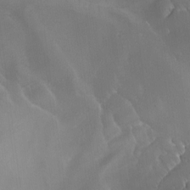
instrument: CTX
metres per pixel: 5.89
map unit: Ave
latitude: -7.7666
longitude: -122.5357
